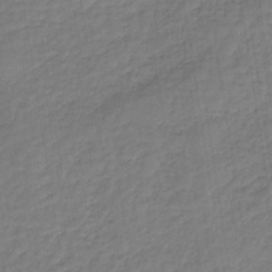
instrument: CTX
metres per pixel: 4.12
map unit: lHb
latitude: -37.1620
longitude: 69.5210
